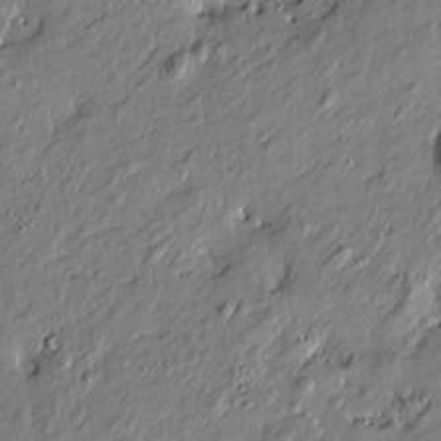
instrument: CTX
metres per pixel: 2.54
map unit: Htu
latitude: -7.2565
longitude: 177.8045
